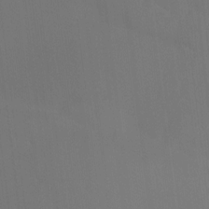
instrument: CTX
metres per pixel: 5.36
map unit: Ht
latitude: -15.3132
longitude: -42.0633
